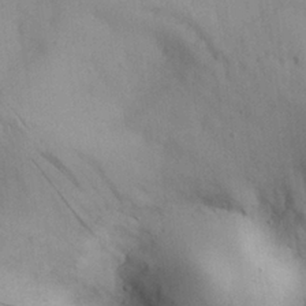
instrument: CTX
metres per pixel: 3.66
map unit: Nhu
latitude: 27.8961
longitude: -71.0458
